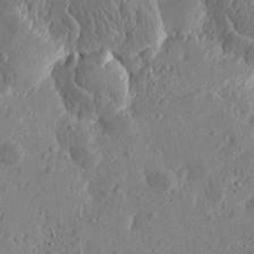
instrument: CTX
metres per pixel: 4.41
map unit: Htu
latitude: -1.9367
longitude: -178.4034
